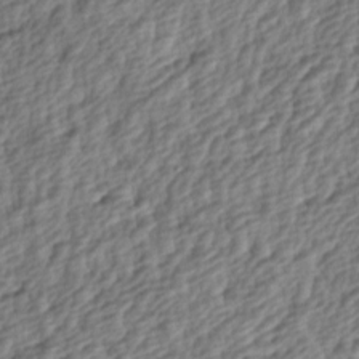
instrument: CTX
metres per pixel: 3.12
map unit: lAa
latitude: -4.1416
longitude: -122.9514
